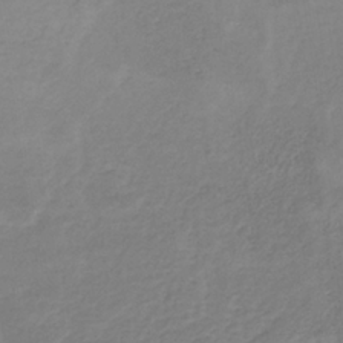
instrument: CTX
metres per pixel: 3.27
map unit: HNb
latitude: -33.4644
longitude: 55.8423
